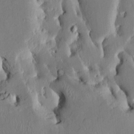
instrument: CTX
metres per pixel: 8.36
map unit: HNhu
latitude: 4.1389
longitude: -4.5357
